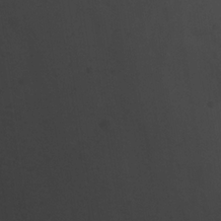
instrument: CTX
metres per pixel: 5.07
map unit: Ave
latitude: 23.0080
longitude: -135.8394
